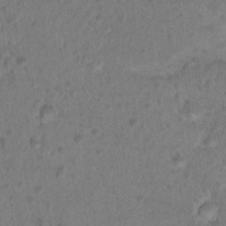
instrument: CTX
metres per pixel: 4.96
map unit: Hto
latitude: 17.8583
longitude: -40.6301
